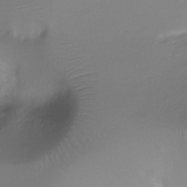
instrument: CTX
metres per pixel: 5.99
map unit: Ht
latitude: -11.9367
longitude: -45.0647
